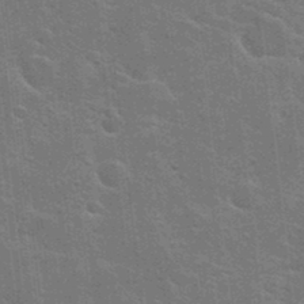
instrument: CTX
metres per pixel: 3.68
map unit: Hto
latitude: 23.7638
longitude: -47.4427
